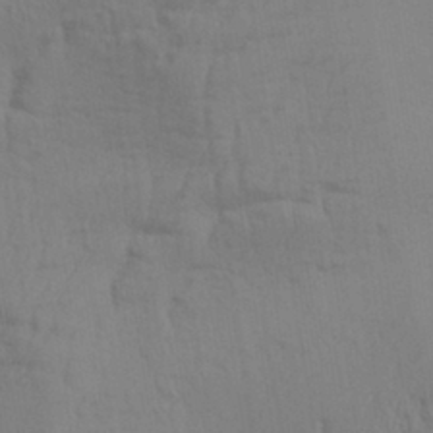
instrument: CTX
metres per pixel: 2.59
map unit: Aa
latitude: 31.5371
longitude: -135.5182
